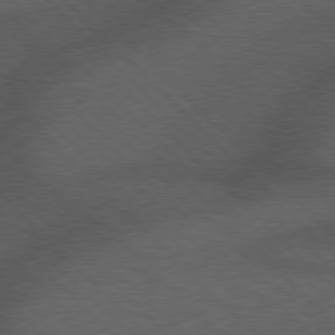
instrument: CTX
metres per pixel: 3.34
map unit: Hpe
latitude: 77.3481
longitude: -152.8380
